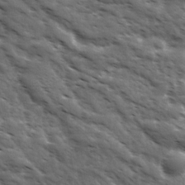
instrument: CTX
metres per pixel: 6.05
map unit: Ave
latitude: 17.7450
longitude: -132.2334
